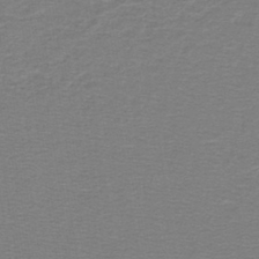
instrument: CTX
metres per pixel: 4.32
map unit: lHb
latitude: -44.2173
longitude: 56.6140
